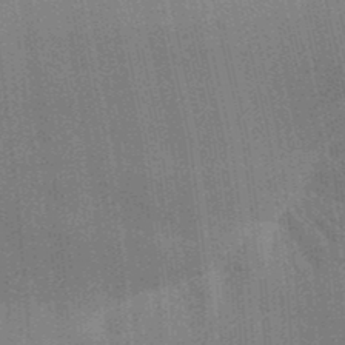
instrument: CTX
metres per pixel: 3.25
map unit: Aa
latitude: 32.8380
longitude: -142.9703
